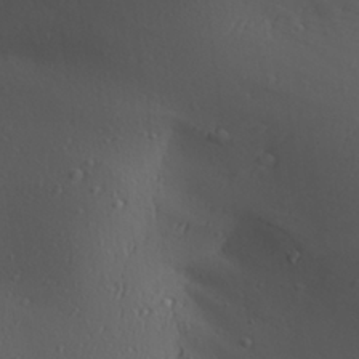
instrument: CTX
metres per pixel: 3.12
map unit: Aa
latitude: 27.4238
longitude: -136.1767
